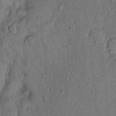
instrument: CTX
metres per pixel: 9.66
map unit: Hto
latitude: 14.3090
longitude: -61.9717
